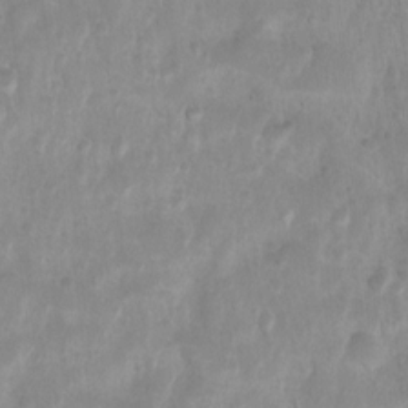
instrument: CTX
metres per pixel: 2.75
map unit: Htu
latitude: 3.4804
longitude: -21.8206
